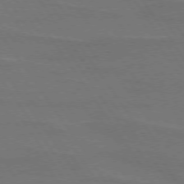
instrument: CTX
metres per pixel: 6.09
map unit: lApd
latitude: 74.4223
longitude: -56.6490
